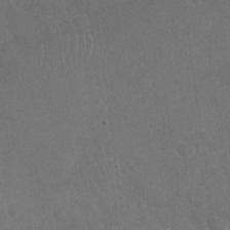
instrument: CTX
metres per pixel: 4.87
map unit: Nhu
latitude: -29.4832
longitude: -62.1767
